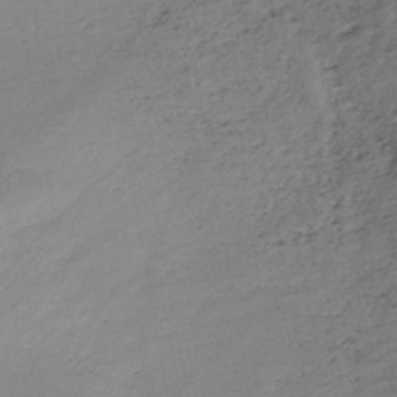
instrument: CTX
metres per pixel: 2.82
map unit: eHh
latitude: -45.4265
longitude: -28.4412
